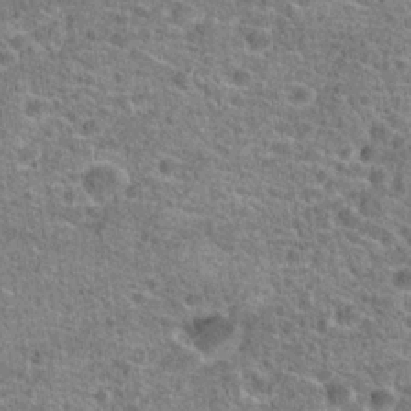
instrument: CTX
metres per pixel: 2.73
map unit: Hto
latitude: 20.3279
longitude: -42.6302
